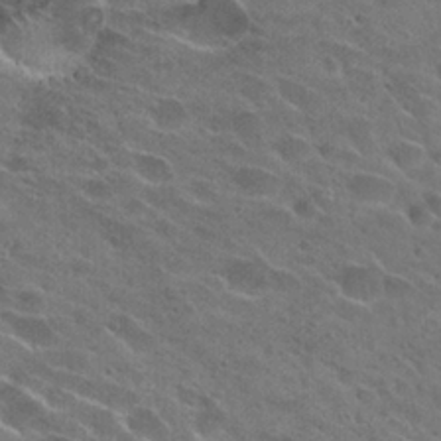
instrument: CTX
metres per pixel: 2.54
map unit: Hto
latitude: 26.1767
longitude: -43.6694
